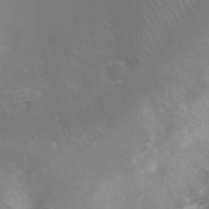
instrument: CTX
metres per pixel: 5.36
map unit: Nhu
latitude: 4.6301
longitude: -17.8017
